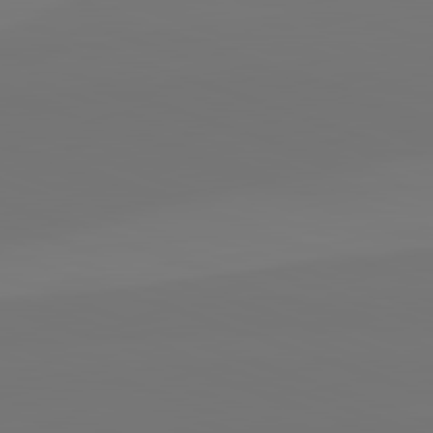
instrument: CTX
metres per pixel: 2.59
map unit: lApd
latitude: 82.5356
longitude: 153.7099
